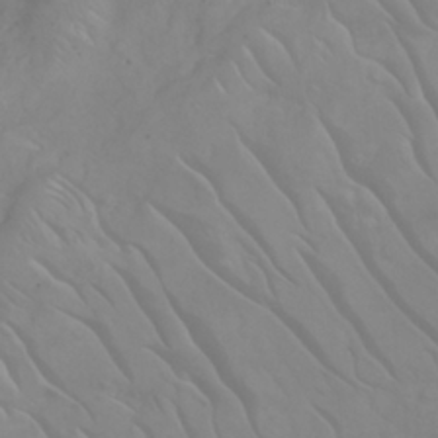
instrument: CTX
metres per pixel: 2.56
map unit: eHh
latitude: 25.7260
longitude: -64.2711
